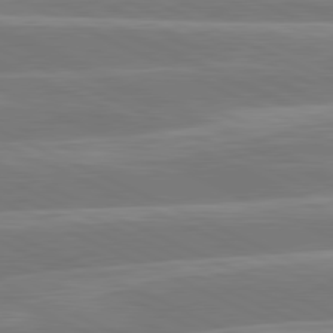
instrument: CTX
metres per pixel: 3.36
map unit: lApd
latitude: 81.1970
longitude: -135.8961
